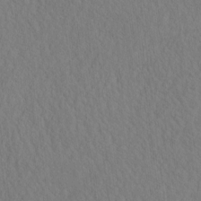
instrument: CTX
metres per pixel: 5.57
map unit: eHh
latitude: -3.3509
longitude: 15.8423
